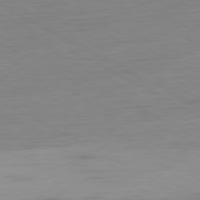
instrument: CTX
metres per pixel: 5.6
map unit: Ap
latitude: -80.7463
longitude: -78.3090
